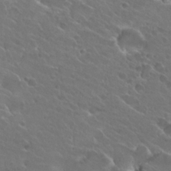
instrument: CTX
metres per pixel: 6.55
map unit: Hto
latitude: 24.8380
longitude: -38.2145
